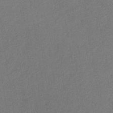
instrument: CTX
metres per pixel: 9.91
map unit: lHb
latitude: -36.8786
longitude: 71.3321
